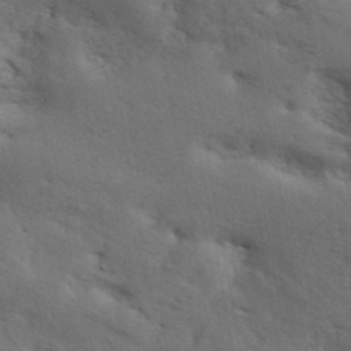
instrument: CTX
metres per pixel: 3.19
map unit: ANa
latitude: 41.5371
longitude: 51.4643
